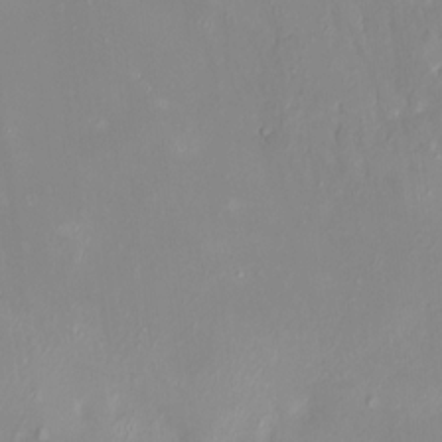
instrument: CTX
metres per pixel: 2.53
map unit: HNhu
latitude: 3.9906
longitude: 7.4454
